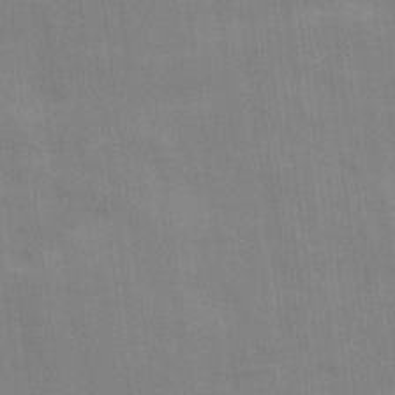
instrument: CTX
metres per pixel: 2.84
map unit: Ave
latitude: 16.4034
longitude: -138.3278
